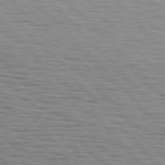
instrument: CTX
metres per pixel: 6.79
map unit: Hpe
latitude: 76.6301
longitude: -165.1025
